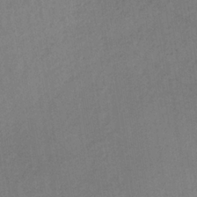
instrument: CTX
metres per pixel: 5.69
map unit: lHb
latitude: -35.3888
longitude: 67.2187
